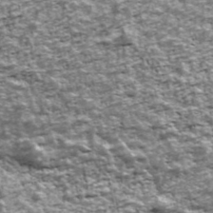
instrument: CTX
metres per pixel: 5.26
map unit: Ave
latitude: 42.5546
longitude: -111.9906
